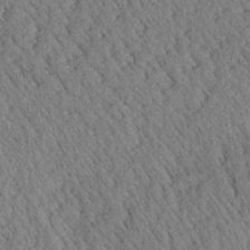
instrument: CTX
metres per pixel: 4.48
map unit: Aa
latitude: 25.1970
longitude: -134.4790
